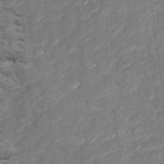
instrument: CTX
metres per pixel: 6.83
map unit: Ave
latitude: 17.1970
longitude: -135.4615
